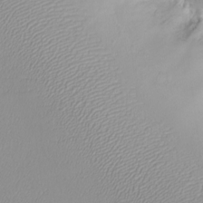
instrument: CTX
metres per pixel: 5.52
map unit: eHh
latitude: -8.3684
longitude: -69.8394
